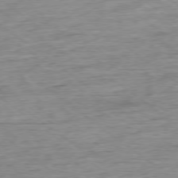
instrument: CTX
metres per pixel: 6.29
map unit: Ap
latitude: -78.0661
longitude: -82.4601
